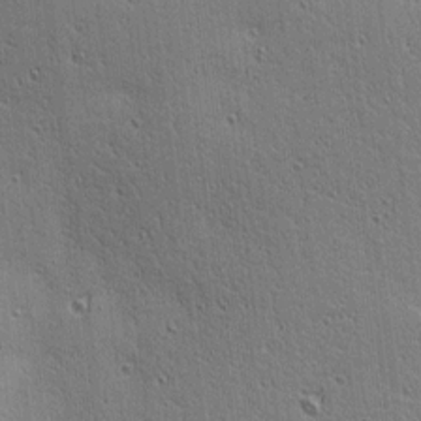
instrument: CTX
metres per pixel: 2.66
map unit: lAa
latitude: 13.1403
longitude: -107.6883
